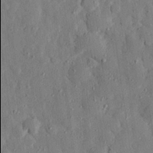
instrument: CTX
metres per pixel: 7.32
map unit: eHh
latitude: 27.9906
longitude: -77.9906
